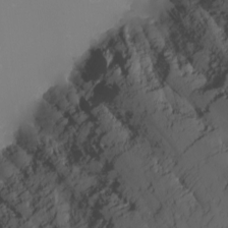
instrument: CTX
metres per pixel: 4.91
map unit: Nhu
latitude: -8.8219
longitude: -81.5371
